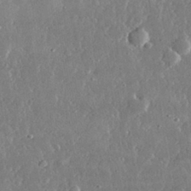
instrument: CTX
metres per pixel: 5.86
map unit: lHvf
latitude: 31.6883
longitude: -91.2915
